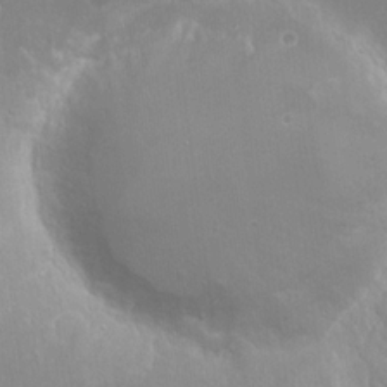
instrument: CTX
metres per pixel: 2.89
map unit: Hto
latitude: 18.6301
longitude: -56.7624
